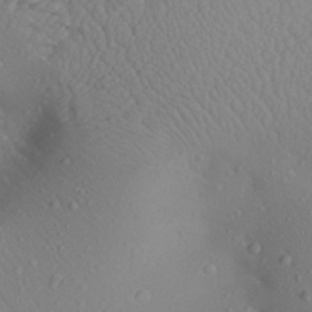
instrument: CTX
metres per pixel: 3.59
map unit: Aa
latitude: 25.9717
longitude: -147.5560
